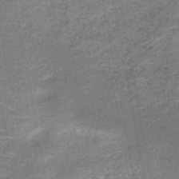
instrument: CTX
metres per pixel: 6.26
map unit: HNb
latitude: -49.8801
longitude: -49.8583
